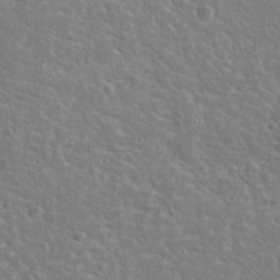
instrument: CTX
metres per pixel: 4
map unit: Hto
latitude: 20.6680
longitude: -36.6680
